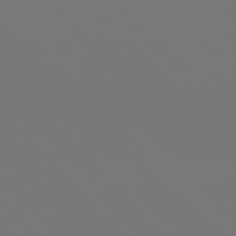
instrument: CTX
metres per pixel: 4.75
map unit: Hpe
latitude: 76.9702
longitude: -169.0459
